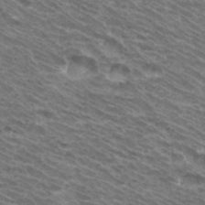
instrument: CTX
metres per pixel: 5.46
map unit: Hto
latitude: 33.3860
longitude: -41.0458
